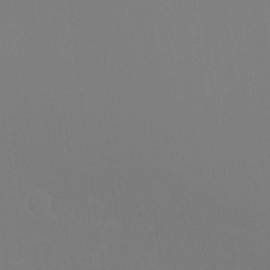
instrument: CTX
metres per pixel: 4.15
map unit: Ht
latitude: -4.4818
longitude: -60.7246
